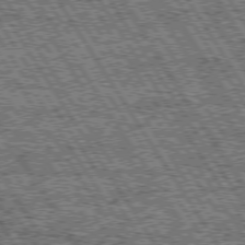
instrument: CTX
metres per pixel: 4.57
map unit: Hpe
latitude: 74.5924
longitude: -153.0270
